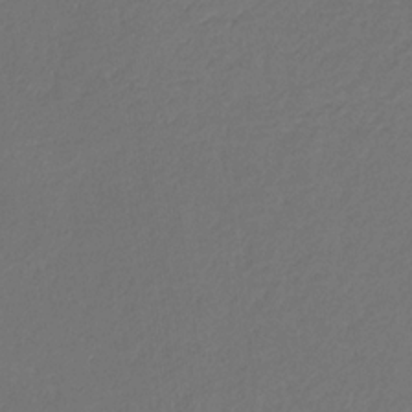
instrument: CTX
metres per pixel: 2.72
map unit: eHb
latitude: -30.1983
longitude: 68.1227
